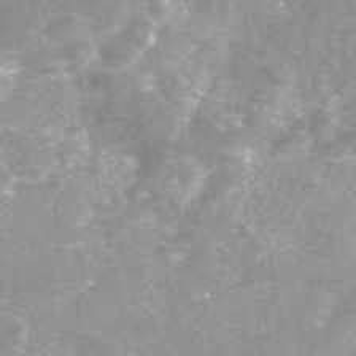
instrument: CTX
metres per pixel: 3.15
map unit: eAb
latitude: 47.0648
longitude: 125.2187
